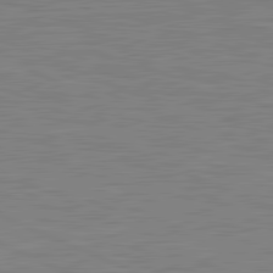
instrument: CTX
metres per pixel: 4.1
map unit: lApd
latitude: 81.8583
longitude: -170.3845
